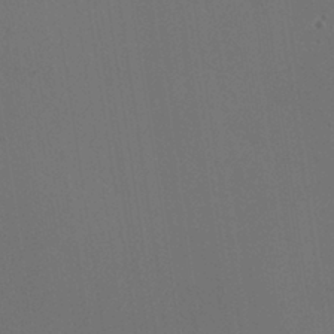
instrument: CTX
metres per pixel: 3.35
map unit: HNhu
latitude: -0.5007
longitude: -1.3670
